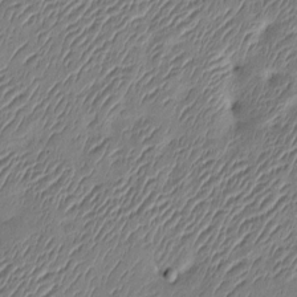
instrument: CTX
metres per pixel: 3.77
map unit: eHh
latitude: -3.6343
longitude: 17.8423
